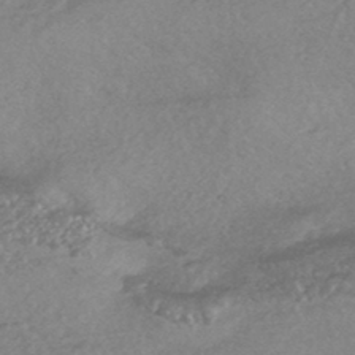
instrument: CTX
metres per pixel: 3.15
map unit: HNhu
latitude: -44.6896
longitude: 93.1053
